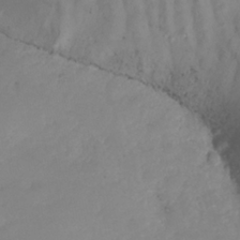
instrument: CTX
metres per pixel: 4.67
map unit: Nhu
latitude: -16.8219
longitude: -50.7057
